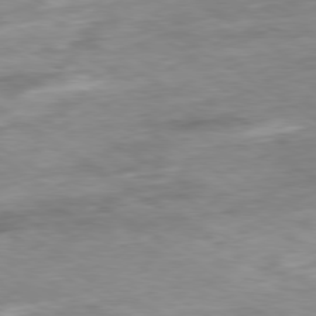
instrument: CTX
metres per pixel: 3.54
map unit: Ap
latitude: -80.0661
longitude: -74.6868
